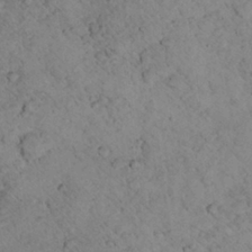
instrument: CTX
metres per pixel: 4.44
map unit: lHvf
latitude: 13.5371
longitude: 178.8786
